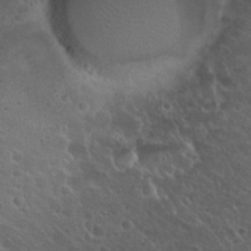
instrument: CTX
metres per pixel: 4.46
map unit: Nhu
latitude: 26.8002
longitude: -51.0647
